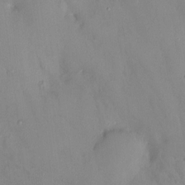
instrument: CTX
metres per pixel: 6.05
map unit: HNhu
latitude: 6.6301
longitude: 1.2376
